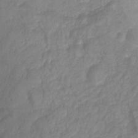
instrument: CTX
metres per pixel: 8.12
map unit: Ht
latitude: 1.7827
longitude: -34.8947
